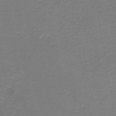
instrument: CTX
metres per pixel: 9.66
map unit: eHh
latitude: -44.3306
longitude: -30.0444
